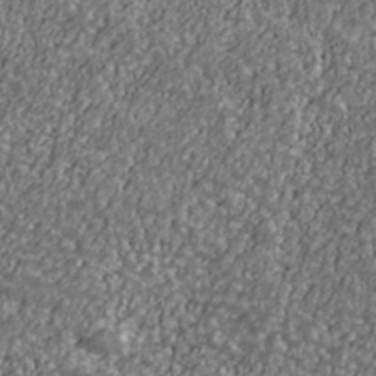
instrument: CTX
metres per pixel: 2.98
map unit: Ave
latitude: 41.1403
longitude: -111.6127
